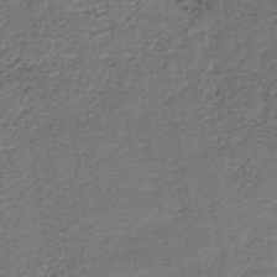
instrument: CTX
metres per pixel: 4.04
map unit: HNb
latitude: -42.5573
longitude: 50.8030
